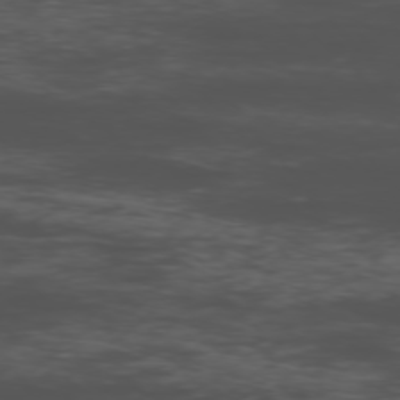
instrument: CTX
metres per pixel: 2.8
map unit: Ap
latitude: -76.3117
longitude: -83.1592
